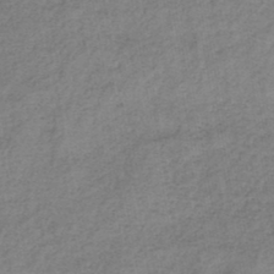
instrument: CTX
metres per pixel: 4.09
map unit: HNb
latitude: -44.4629
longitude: -41.9339
